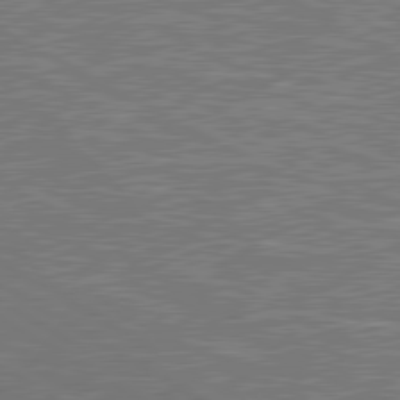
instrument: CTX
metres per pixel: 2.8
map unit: lApd
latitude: 80.6113
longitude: 118.2551
